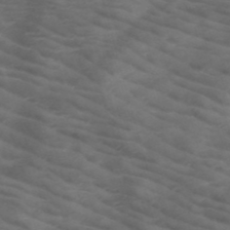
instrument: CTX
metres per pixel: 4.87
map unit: HNb
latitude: -50.3306
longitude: -46.4034
